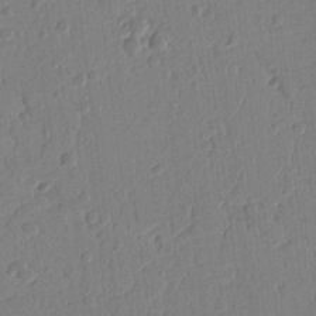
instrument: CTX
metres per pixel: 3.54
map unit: Ht
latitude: 10.6869
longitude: -78.2901
